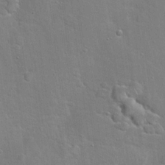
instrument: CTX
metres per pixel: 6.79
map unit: Hto
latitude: 20.0822
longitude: -49.4426
